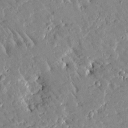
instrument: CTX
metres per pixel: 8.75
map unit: Htu
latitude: -2.0849
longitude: 174.6329
